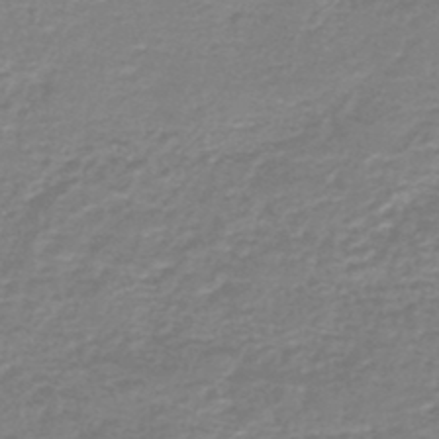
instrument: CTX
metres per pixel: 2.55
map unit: HNb
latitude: -46.2172
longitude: 52.9163
